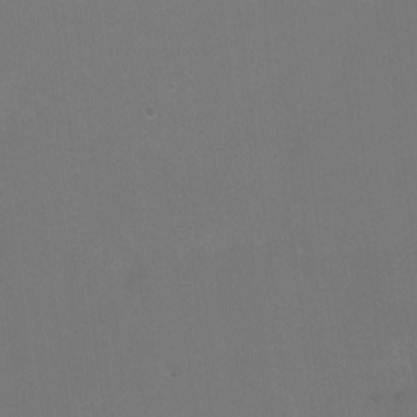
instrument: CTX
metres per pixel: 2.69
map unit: Nhu
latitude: -14.5763
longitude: -55.1592
